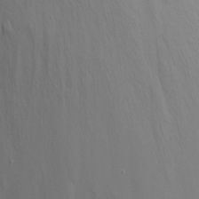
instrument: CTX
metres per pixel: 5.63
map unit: Nhu
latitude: -8.1228
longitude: -85.1403
